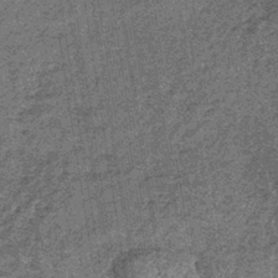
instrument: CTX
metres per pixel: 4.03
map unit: lHb
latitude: -39.5588
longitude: 66.6141
